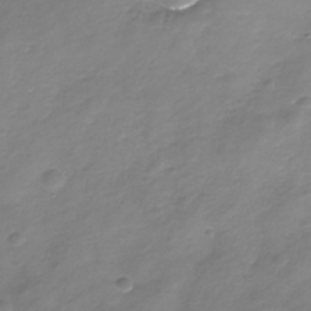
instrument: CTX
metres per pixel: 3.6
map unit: Nhe
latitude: -32.5196
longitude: -88.3279
